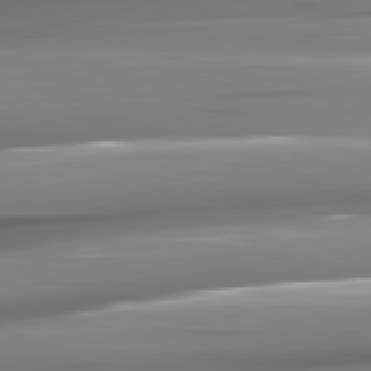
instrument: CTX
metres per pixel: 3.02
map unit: lApd
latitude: 81.3293
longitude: -144.8191
